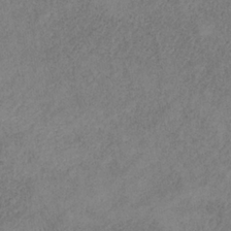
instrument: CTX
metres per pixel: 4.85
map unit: HNb
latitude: -32.4251
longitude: 58.3117
